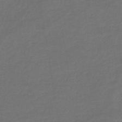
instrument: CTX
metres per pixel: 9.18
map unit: lHb
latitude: -43.5021
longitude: 60.2362
